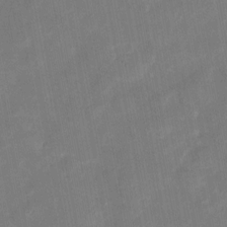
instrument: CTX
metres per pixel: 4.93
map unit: eHh
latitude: 5.5938
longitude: -69.9150
